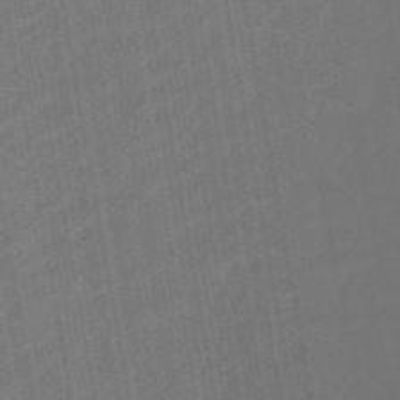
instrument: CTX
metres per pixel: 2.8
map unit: HNb
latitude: -52.1794
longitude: -48.2711
